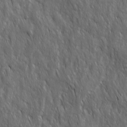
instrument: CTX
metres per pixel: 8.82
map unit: Ave
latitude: 15.6694
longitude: -134.4601
